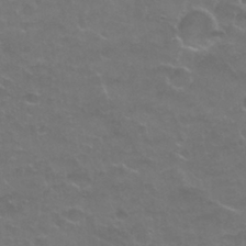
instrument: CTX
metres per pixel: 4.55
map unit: Nhu
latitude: 27.0459
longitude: -53.2537
